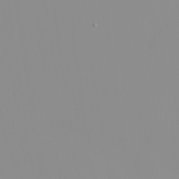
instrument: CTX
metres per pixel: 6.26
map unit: Nhu
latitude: -0.0850
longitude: -75.6505
